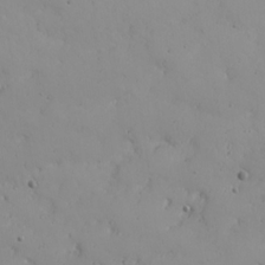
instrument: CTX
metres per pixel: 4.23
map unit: Nhu
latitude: 21.2726
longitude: -71.8961
